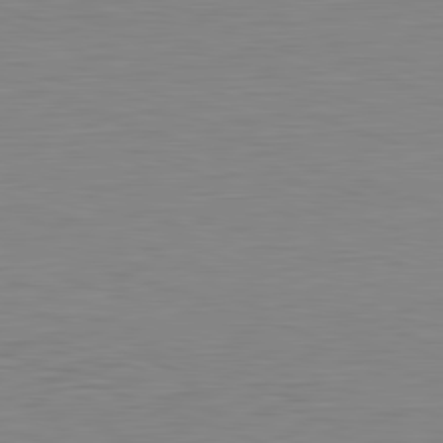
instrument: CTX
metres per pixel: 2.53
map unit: Hpe
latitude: -82.1606
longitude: 10.0661
